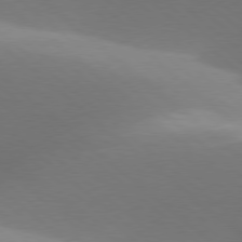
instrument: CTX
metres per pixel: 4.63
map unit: lApd
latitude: 78.0255
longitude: -51.6316
